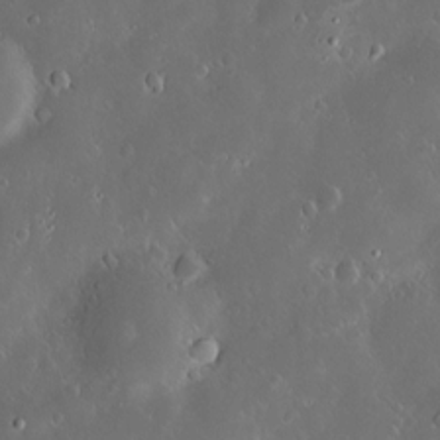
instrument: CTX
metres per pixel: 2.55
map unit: Hve
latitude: -11.3132
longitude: 174.9730
